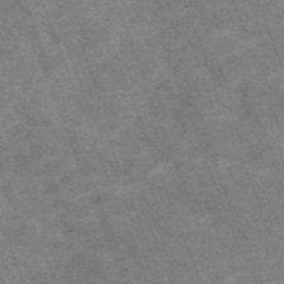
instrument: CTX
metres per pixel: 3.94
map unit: HNb
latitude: -54.3117
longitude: -47.9717
